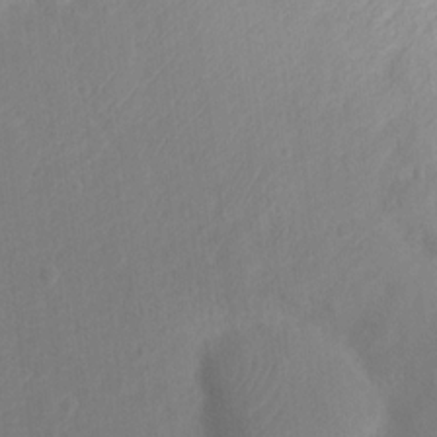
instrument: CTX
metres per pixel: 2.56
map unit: Nhu
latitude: 11.8772
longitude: -27.7072
